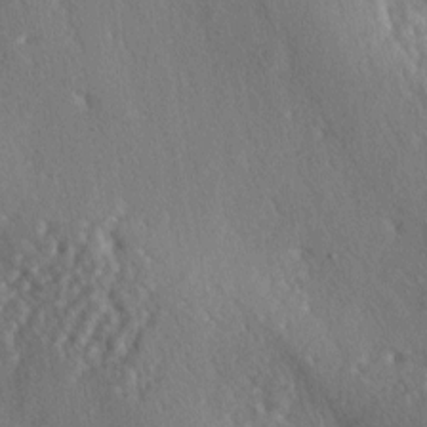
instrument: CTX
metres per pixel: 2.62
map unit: lAa
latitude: -6.1606
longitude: -125.0459
